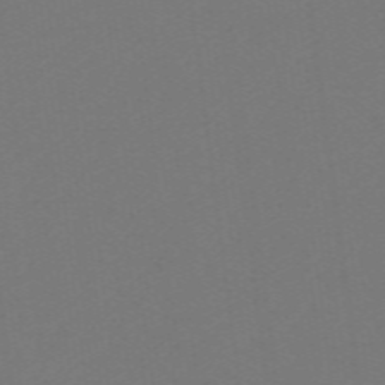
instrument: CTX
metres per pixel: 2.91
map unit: eHb
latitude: -49.8423
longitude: 83.8044
